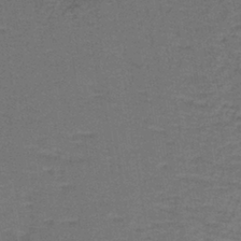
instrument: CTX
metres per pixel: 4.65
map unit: lHb
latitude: -39.3321
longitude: 58.2172
